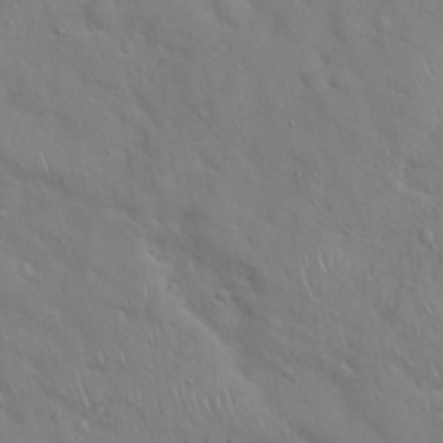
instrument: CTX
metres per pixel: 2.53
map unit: Hto
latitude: 19.2537
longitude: -53.4238
